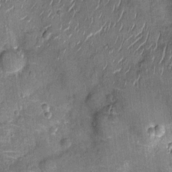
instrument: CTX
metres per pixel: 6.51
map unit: Nhu
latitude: -12.2929
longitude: -21.8016
